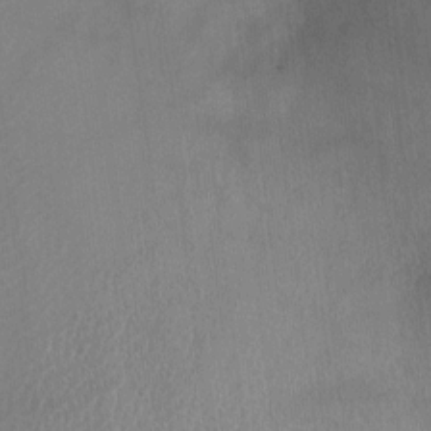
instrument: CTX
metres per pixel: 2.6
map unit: Ht
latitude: -3.6721
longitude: -17.1970
